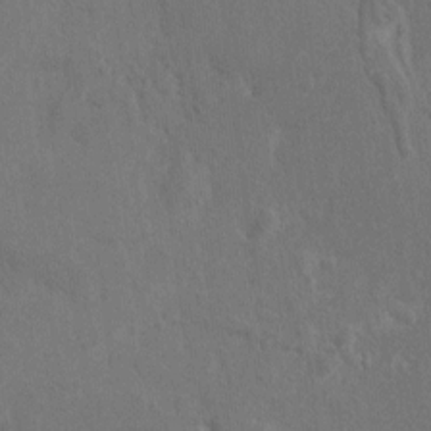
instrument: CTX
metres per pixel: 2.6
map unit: HNhu
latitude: 7.2537
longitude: -3.3670
